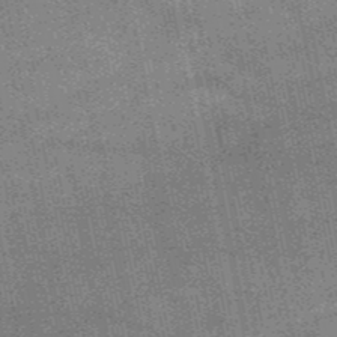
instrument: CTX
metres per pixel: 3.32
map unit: HNb
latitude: -52.0661
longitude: -42.4223
